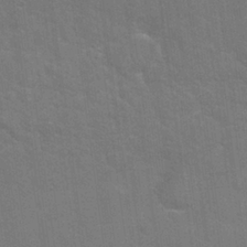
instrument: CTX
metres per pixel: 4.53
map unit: Nhu
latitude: 24.8757
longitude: -51.6127
